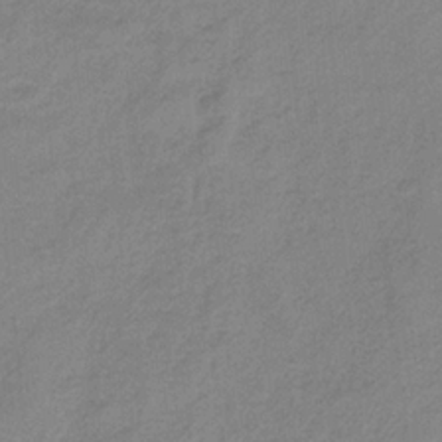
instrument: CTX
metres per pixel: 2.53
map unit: HNb
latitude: -33.3132
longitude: 58.6518
